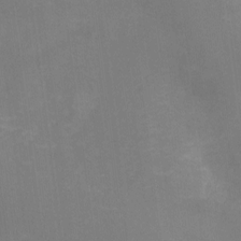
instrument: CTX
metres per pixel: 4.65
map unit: Nhu
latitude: -13.4266
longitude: -40.1766
